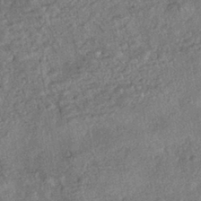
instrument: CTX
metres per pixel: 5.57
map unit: HNhu
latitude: -43.3320
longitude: 100.0849
